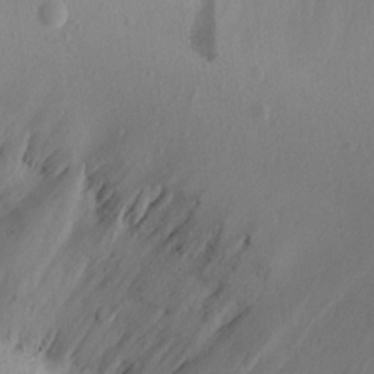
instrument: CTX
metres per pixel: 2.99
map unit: Aa
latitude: 20.2145
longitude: -146.0822
